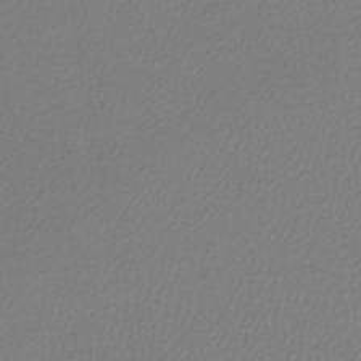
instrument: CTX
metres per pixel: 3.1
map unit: lHb
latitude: -44.6896
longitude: 68.4629
